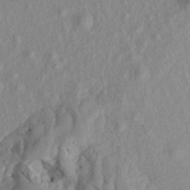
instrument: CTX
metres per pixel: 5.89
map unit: Aa
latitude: 18.3467
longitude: -144.7813
